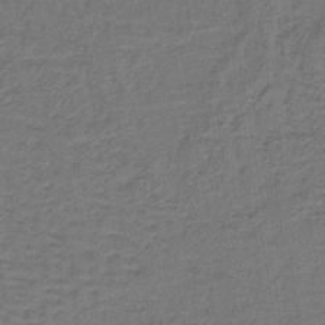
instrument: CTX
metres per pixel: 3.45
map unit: lHb
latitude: -39.6344
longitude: 58.6707
